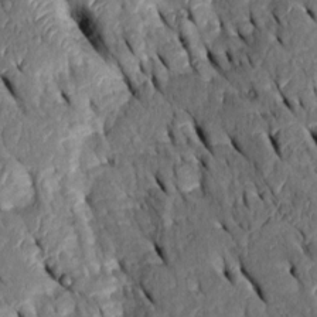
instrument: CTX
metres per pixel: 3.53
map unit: Htu
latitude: 0.3089
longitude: 149.0676
